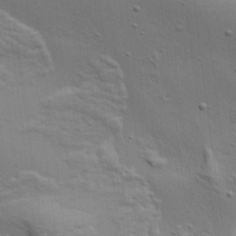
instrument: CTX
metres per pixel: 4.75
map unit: Aa
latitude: 21.7828
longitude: -141.9339
